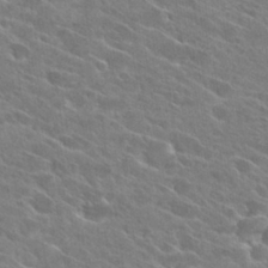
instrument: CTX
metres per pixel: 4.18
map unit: Hto
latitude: 26.3845
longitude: -41.5371
